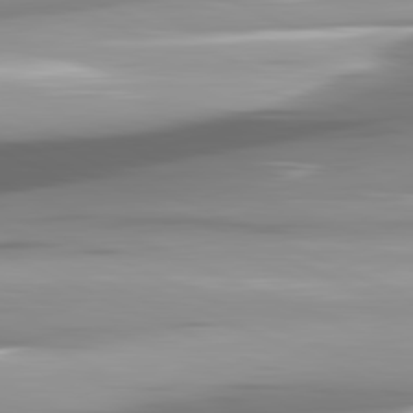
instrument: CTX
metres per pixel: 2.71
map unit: lApd
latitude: 81.7639
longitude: -146.1200
